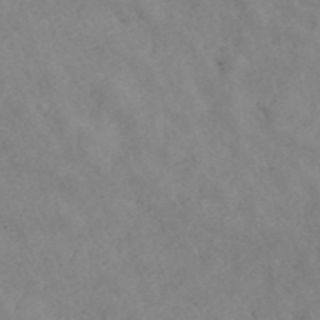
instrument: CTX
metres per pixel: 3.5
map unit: ANa
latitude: 42.6113
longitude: 27.1431
